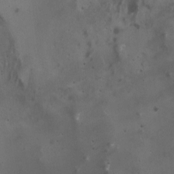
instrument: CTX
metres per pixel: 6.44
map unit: Nhu
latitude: -4.8597
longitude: -87.9339
